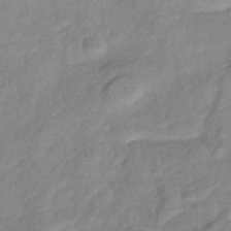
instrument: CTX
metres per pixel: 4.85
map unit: eHb
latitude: -40.0472
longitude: 78.3306
